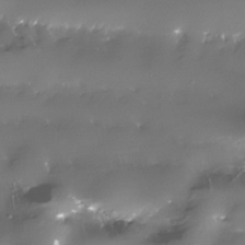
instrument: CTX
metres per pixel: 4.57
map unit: Nhe
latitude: -34.0283
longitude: -88.9514
